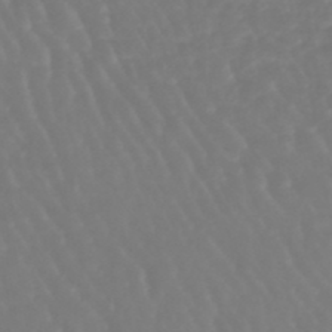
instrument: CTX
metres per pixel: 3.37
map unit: eHb
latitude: -46.3495
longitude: 79.2565
